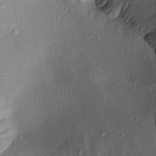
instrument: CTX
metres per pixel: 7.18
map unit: Aa
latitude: 16.6491
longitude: -146.6491
